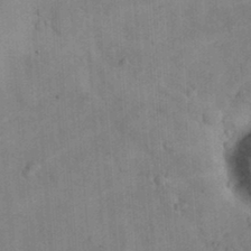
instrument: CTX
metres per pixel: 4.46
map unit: eHh
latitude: 25.1592
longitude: -65.3482
